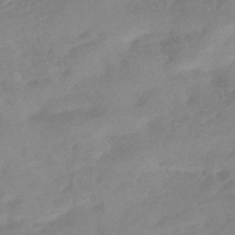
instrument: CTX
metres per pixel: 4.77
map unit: HNhu
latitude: -44.0472
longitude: 91.5588
